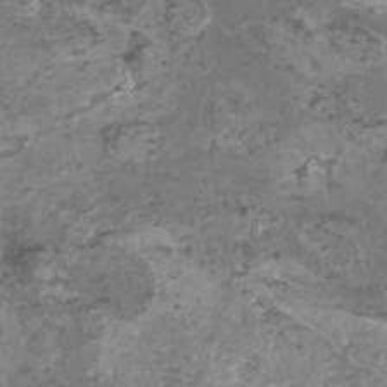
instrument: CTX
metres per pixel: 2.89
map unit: HNhu
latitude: 0.1955
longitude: 3.3509
